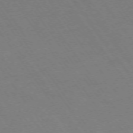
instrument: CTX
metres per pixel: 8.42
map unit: Ap
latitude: -74.1984
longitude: -70.2144
